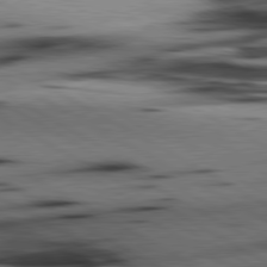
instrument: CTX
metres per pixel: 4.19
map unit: lApd
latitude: 80.3845
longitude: 162.7274
